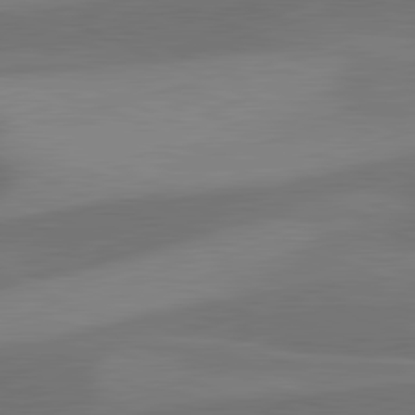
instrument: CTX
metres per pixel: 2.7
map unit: lApd
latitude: 81.4993
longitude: 125.1242
